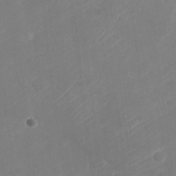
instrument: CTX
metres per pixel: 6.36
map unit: Nhu
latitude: -28.8786
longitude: -64.4601
